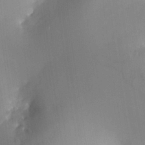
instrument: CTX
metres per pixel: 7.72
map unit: HNhu
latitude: 7.6883
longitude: 10.0283
